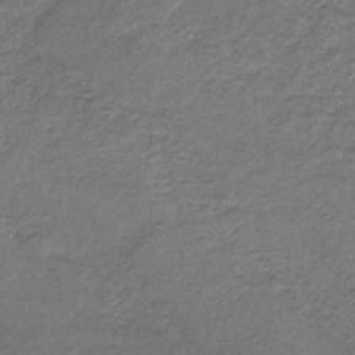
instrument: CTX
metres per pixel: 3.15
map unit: lHb
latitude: -35.3699
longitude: 61.7856
